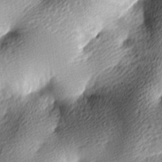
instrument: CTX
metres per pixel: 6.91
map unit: lAa
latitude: -9.6533
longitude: -125.3292
